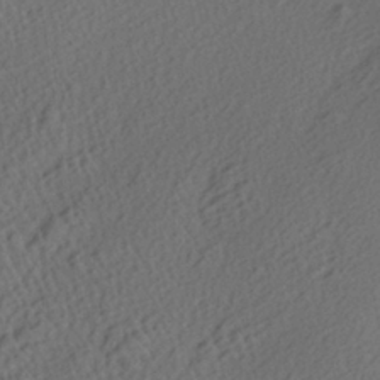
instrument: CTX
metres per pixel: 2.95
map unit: Aa
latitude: 27.5182
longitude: -135.6505
